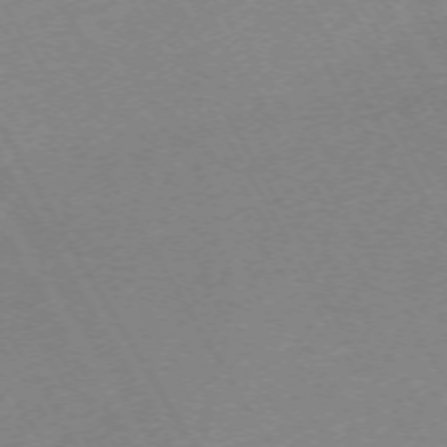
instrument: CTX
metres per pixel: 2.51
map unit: Hpe
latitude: -72.1039
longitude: 9.4832
